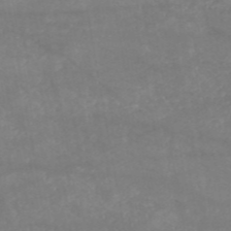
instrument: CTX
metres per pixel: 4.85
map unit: HNb
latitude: -53.8233
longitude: -34.6868
